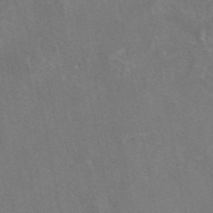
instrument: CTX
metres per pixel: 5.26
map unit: eAb
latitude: 46.1767
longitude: 107.8234
